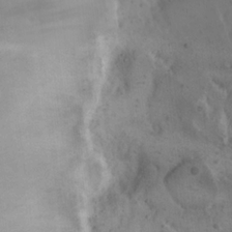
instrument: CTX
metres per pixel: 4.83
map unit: Nhu
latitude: 22.4979
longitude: -70.9514
